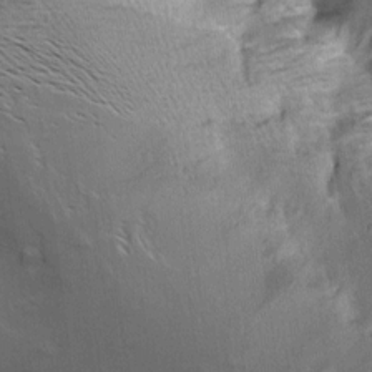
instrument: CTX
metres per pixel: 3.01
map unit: Aa
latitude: 9.6127
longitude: -141.9906
